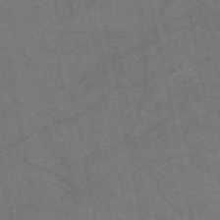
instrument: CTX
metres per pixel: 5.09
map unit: HNb
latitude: -55.4643
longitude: -39.7261
